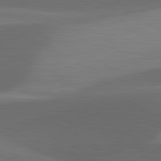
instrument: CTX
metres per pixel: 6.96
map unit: lApd
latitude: 81.4237
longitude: 126.8408
